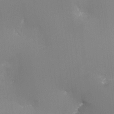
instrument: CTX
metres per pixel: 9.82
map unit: HNhu
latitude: -0.2362
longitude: 4.4062
